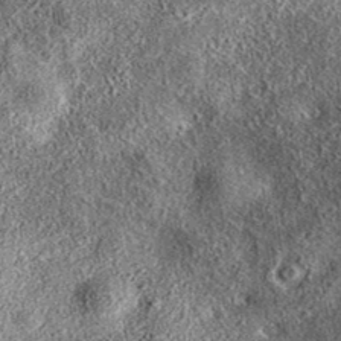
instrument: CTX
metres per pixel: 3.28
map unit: eAb
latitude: 37.5560
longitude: 108.3306
